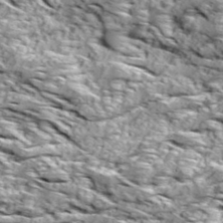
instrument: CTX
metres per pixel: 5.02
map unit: Ave
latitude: 18.8569
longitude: -134.7813
